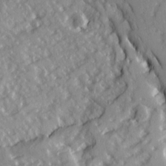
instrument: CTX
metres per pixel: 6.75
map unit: Ave
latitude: 15.0837
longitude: -130.9514
